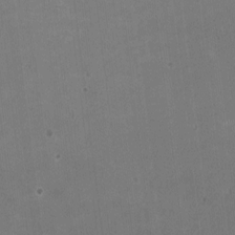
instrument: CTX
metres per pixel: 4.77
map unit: HNhu
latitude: -3.3509
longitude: -3.4426
